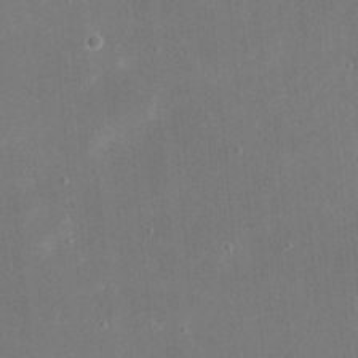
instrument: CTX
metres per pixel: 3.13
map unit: eHh
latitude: 20.6491
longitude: -68.1578
